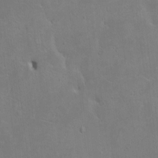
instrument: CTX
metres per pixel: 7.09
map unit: Htu
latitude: -6.2739
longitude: 144.6708
